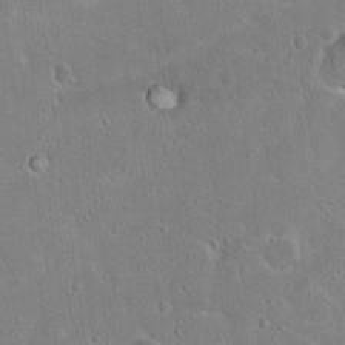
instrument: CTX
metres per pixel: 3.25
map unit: Hto
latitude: 16.0444
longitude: -37.9717
